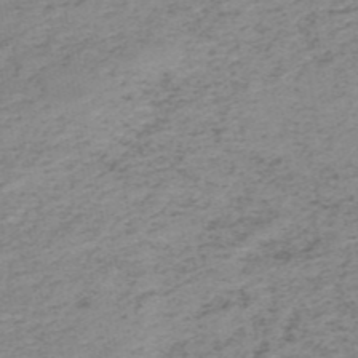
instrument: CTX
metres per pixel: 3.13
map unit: HNb
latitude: -51.6155
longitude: -52.9514
